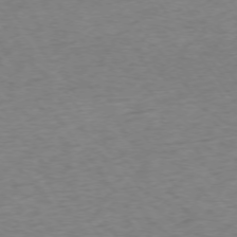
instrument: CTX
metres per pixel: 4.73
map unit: Ap
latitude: -74.6141
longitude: -79.2726
